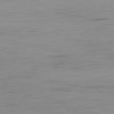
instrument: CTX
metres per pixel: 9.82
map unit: Ap
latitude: -79.5210
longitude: -77.3292
